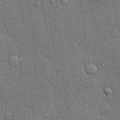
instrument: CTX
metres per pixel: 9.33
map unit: lHvf
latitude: 21.5371
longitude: 143.0108
